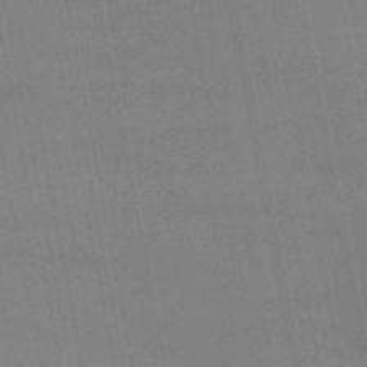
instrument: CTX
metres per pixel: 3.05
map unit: HNb
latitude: -45.3510
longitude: 56.4629
